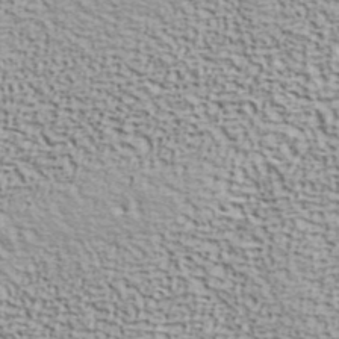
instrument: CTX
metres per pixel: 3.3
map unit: ANa
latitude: 41.1970
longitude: 29.4454
